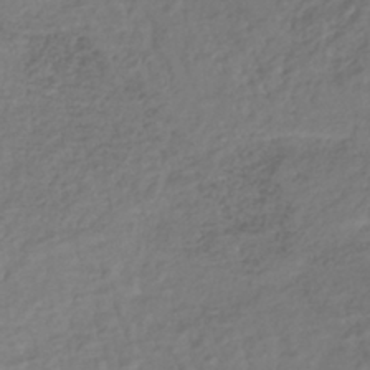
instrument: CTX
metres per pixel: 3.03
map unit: lHb
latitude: -38.2929
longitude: 69.7477
